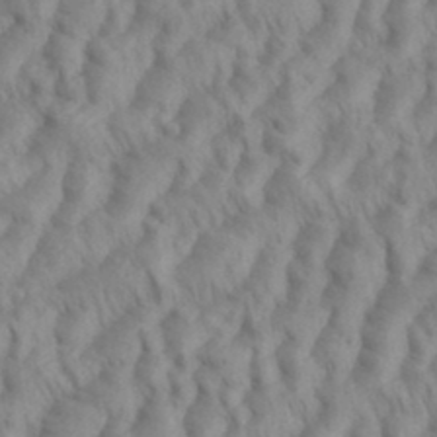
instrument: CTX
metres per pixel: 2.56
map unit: eHh
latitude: 35.9339
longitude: -137.9906
